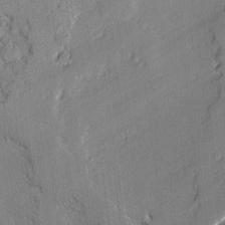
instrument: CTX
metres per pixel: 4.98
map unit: lAvf
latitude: -1.5777
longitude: -109.2726
